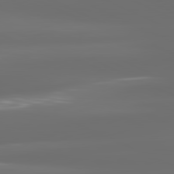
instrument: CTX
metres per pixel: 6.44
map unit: lApd
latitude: 81.1214
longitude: -137.5749
